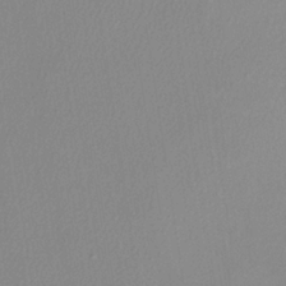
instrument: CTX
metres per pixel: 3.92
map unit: HNb
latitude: -34.3117
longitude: 63.9367
